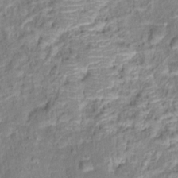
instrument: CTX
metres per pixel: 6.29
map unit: Hto
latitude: 16.3845
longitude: -40.1955
